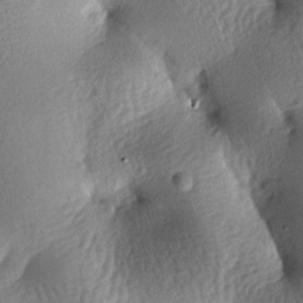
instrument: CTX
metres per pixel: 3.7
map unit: lAa
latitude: -7.6344
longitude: -128.0255
